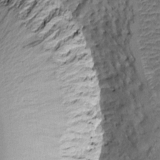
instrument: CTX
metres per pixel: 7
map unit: Htu
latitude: -5.2754
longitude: 177.5777
